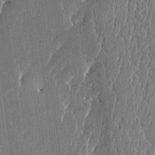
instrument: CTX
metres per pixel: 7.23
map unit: Htu
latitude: -5.4832
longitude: 175.9556
